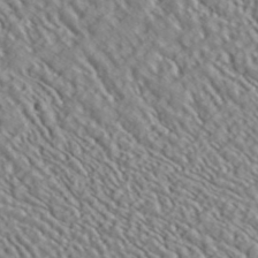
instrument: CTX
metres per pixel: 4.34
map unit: ANa
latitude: 40.1577
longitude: 30.5385
